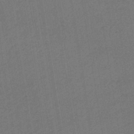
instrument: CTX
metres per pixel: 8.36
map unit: lHb
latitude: -43.4832
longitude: 68.6518
